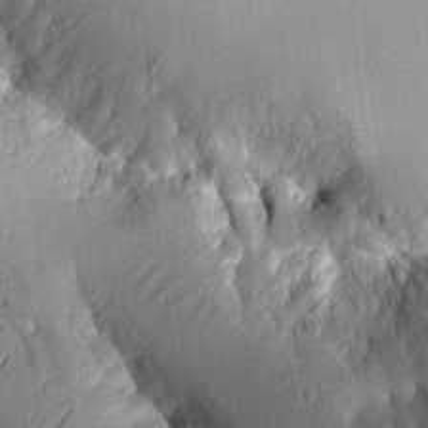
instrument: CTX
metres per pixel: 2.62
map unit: Aa
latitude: 9.5938
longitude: -127.6694
